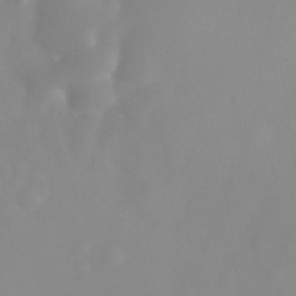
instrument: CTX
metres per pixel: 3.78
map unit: eHh
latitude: 31.7072
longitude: -58.0255
